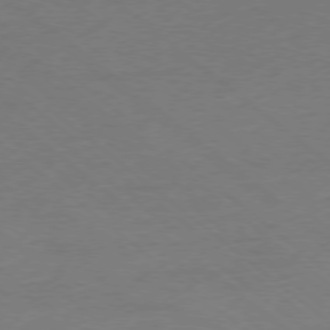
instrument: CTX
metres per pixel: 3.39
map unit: Ap
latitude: -78.1983
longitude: -56.2144
